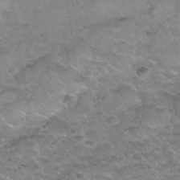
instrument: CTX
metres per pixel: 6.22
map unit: Nhu
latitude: 31.1404
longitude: -52.4790
